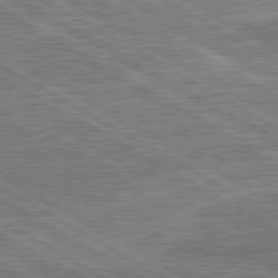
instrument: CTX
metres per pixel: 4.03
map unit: lApd
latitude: 80.5357
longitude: 144.5952
